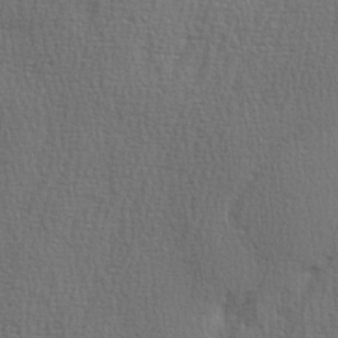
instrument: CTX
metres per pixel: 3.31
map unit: Ave
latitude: 3.0836
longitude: -111.2159
